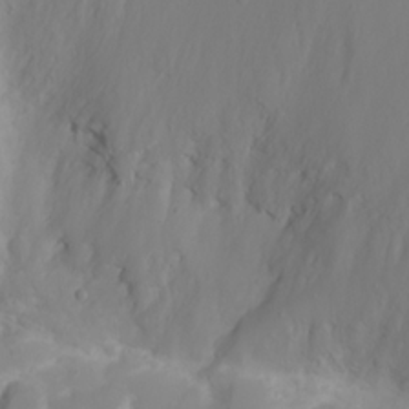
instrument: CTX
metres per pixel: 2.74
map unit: eHh
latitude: 21.8017
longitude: -64.2711
